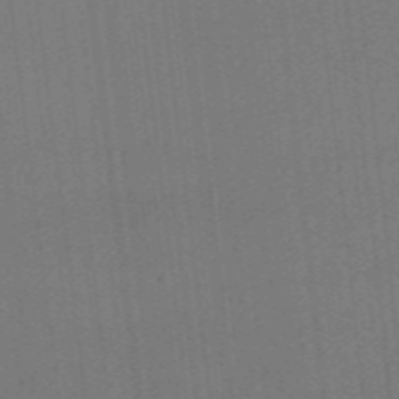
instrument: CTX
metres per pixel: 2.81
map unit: HNhu
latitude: -43.4076
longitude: 96.7841
